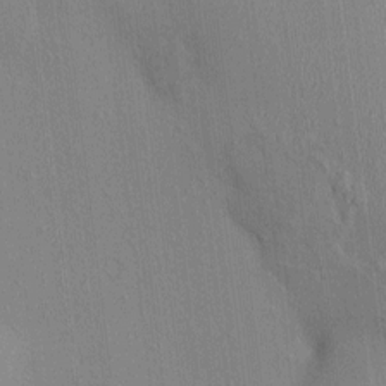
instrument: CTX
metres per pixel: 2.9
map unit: HNhu
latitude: 4.4034
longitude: 6.6707
